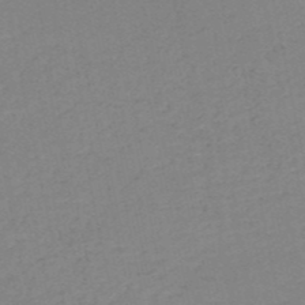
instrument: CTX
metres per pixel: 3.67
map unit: HNb
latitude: -51.1431
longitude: -52.3656
